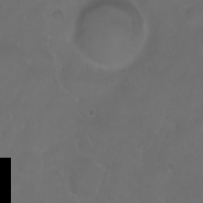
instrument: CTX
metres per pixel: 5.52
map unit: eHh
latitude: 0.8758
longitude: -55.3482
